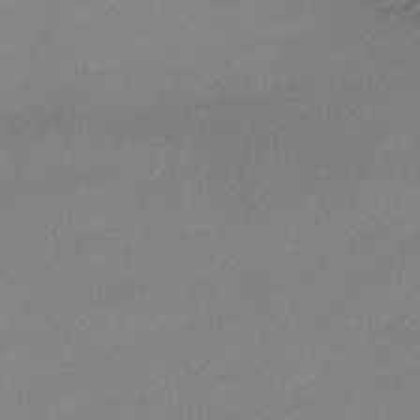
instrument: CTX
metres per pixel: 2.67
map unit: HNhu
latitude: -42.0661
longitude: 95.6533
